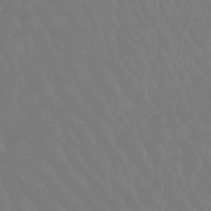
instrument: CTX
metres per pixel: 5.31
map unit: HNb
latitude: -49.5966
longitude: -53.1403
